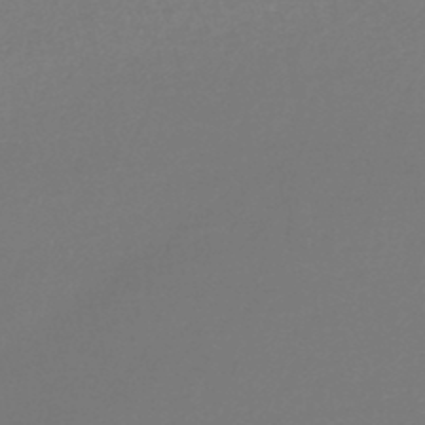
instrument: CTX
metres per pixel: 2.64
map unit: lHb
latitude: -45.1053
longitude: 76.6330
